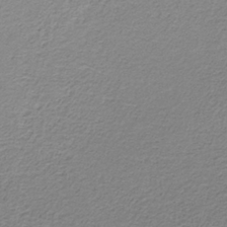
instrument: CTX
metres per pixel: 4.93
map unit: HNb
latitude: -35.0675
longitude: 58.4062
